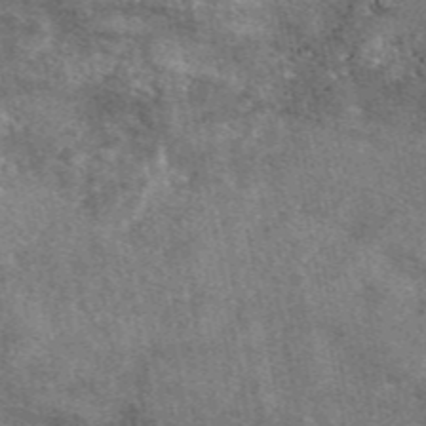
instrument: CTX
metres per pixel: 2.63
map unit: eAb
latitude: 47.6694
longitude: 122.0661
